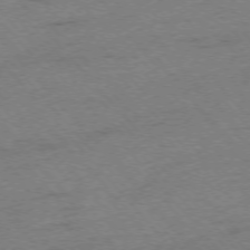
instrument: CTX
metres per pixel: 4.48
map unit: Ap
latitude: -75.7856
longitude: -71.7638
